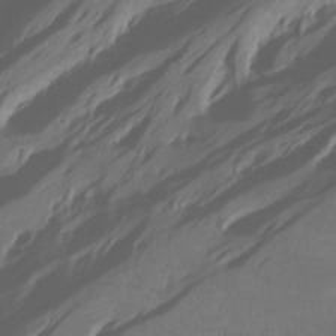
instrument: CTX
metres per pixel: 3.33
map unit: Htu
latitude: -6.0472
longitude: -71.3481
